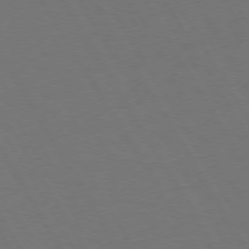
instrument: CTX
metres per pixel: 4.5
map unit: Hpe
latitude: 73.2915
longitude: -127.6694
